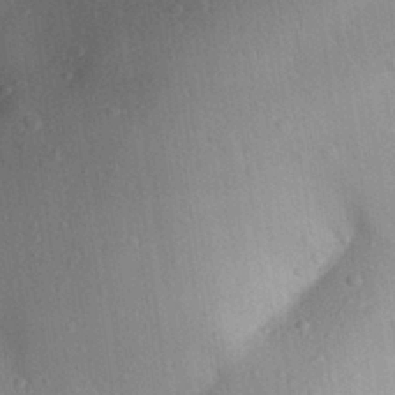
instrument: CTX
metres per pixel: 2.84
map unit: Aa
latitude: 28.9702
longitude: -144.1011
